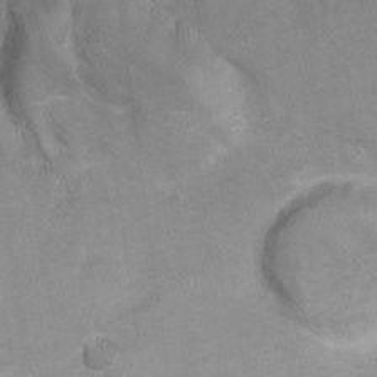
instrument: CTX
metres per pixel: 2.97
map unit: Hto
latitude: 5.7827
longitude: -31.9528
